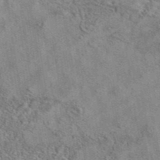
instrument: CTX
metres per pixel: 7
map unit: eAb
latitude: 42.0444
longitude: 110.4062
